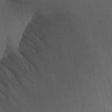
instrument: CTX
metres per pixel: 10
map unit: Aa
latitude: 30.0444
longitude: -144.1389
